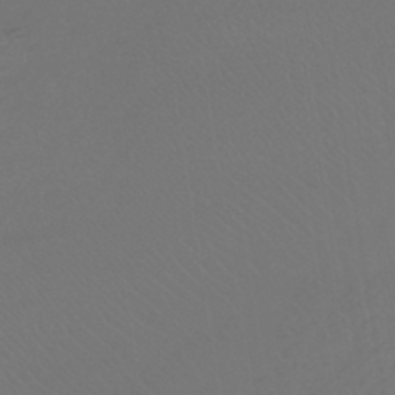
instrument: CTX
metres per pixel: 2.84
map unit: lHb
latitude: -42.6329
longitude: 67.0864
